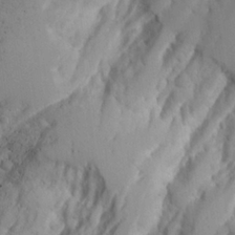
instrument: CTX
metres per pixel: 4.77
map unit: Aa
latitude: 25.0836
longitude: -131.4049
